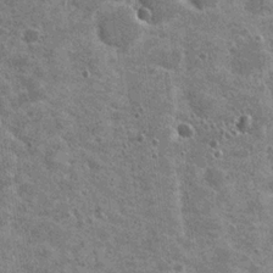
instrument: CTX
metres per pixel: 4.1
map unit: Nhu
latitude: 19.7827
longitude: -30.5735
